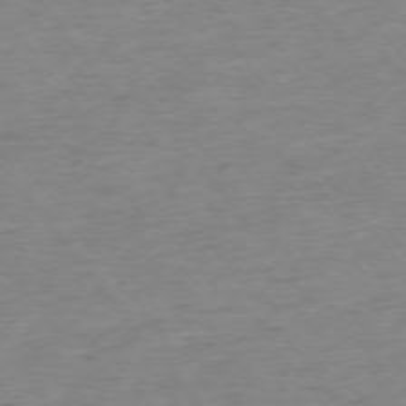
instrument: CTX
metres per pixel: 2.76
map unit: Ap
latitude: -75.4833
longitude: -80.1956
